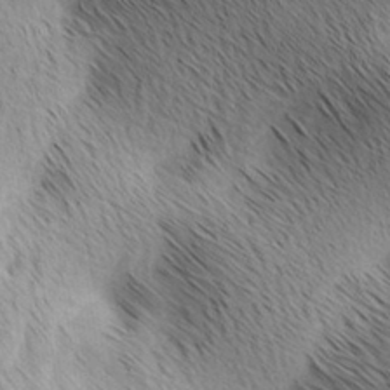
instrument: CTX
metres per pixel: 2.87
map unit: lAa
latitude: 10.1767
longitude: -107.7639
